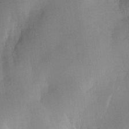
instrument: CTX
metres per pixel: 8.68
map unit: HNhu
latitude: 11.1025
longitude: 9.1998
